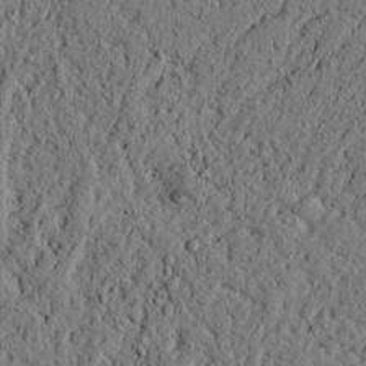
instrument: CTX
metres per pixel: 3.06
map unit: lAvf
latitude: 4.8380
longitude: 166.0850
